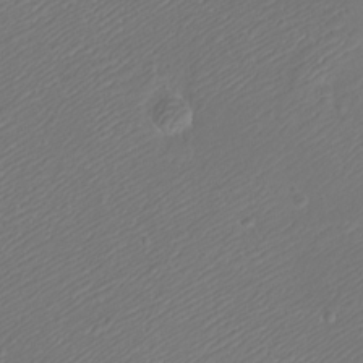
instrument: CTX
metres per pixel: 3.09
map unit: eHh
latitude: -9.1809
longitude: -69.8394
